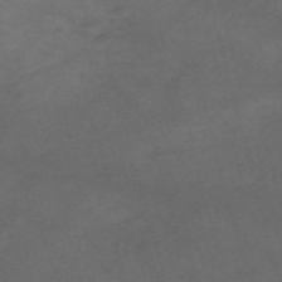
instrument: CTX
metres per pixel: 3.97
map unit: Nve
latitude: -59.7666
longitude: 59.9178
